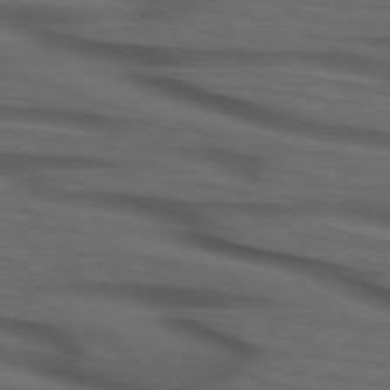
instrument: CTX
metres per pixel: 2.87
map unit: lApd
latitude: 73.8206
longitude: -74.6491
